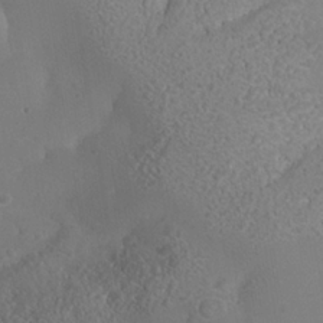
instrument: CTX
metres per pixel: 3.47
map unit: Nhe
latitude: -36.4062
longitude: -130.4601
